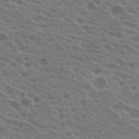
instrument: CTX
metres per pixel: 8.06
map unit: Hto
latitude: 21.9717
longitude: -38.3089
